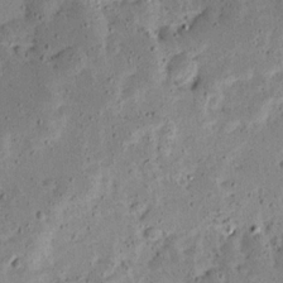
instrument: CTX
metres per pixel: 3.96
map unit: Ave
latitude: 13.8206
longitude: -138.5546
